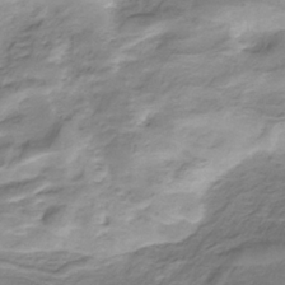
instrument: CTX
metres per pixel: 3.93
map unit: HNb
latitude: -33.9367
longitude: 58.2361
